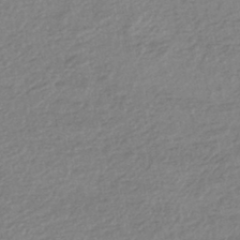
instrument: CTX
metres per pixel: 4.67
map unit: HNhu
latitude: -44.5385
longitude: 96.0283
